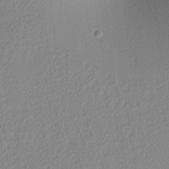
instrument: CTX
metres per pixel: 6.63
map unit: lAa
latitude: 3.3292
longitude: -116.1200
